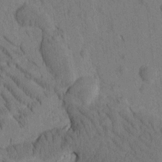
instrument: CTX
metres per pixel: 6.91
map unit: Htu
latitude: -1.8045
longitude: 172.5385
